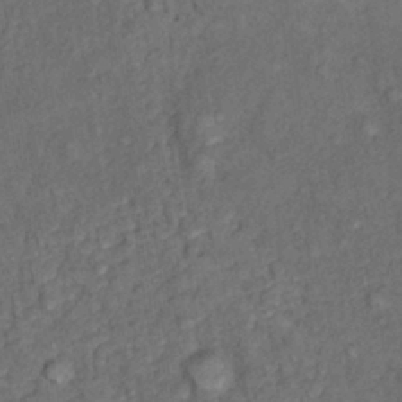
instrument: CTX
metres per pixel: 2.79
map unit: Nhu
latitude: 9.7828
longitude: -25.9150
